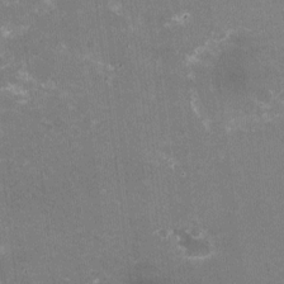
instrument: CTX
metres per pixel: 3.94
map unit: HNhu
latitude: -2.1794
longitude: -3.9339
